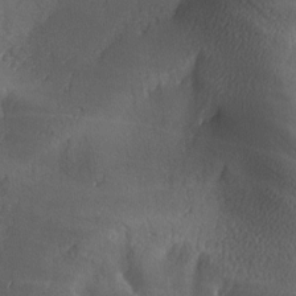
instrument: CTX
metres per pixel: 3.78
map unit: Ave
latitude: -6.5573
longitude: -121.1970
